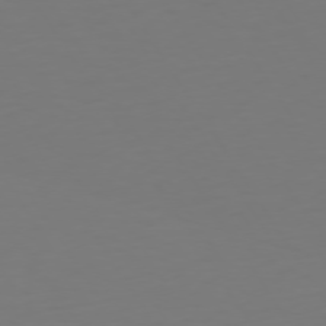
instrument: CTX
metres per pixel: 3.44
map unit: Hpe
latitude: 73.1026
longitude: -122.8380
